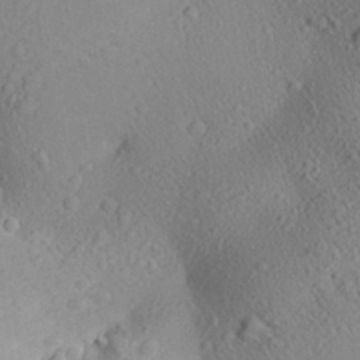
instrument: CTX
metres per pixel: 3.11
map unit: Aa
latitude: 26.5546
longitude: -142.7624
